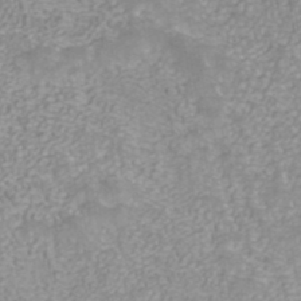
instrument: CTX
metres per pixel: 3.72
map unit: ANa
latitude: 40.4223
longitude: 21.6910
